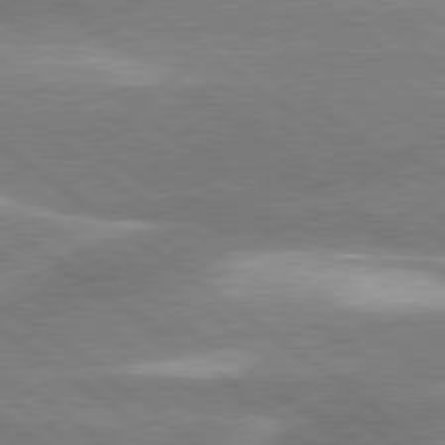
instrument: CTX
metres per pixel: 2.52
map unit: lApd
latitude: 80.2522
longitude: -118.9702
